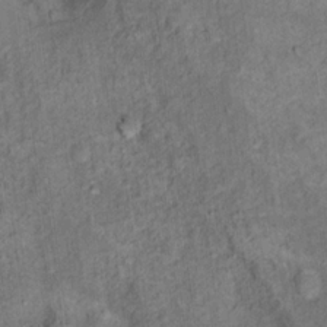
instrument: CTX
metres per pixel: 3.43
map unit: Hto
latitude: 15.8962
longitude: -31.6694
